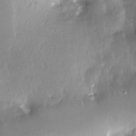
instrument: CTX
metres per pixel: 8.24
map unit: Nhe
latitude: -27.6532
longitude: -110.2901
